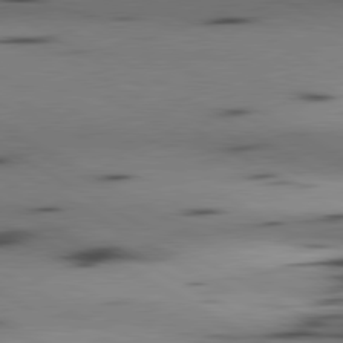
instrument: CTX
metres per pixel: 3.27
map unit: lApd
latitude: 80.4223
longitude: 160.2551
